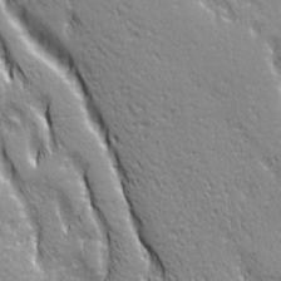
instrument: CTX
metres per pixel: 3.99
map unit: Ave
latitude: 21.1403
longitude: -135.4615
